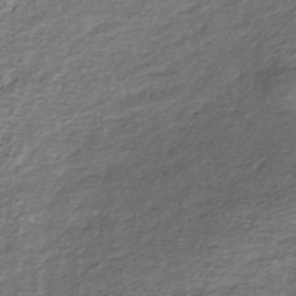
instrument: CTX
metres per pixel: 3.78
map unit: Nhe
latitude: -40.8219
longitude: -109.8583
